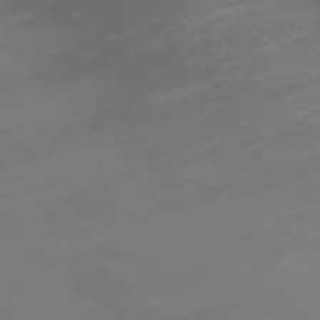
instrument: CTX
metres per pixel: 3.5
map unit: Nhu
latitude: -8.0094
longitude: -84.6680
